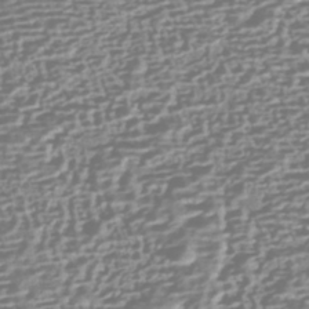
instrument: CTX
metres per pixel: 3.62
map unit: HNhu
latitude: -43.1809
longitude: 100.3684
